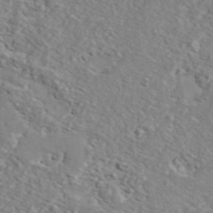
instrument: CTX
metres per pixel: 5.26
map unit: ANa
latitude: 44.3845
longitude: 21.5021
